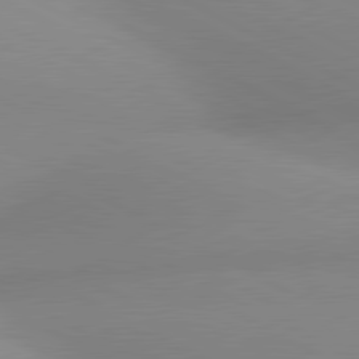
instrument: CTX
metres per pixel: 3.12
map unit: lApd
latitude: 80.8947
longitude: 135.1431
